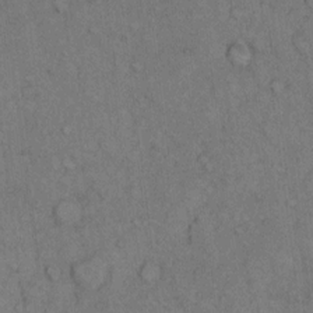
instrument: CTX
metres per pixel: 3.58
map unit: Hto
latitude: 10.6680
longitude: -59.4426
